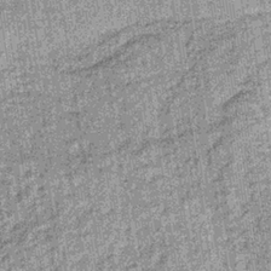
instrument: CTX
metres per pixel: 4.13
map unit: lHb
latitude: -36.0094
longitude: 64.5007
